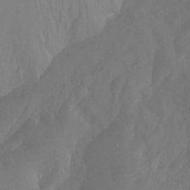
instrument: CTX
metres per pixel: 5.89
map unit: Htu
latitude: -7.0297
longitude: -47.6883
